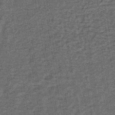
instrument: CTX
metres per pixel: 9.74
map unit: lHb
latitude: -38.8408
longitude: 65.8800
